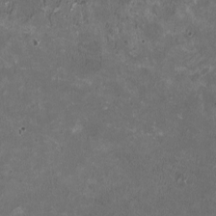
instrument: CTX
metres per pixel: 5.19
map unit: HNhu
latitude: 0.3278
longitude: -1.4615
